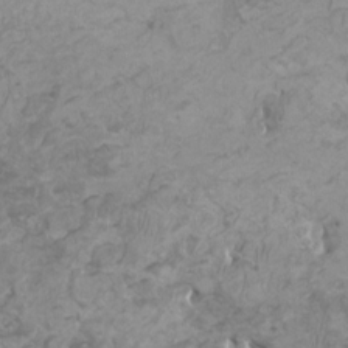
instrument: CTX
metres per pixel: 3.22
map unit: HNhu
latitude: 2.3467
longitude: -2.1011
